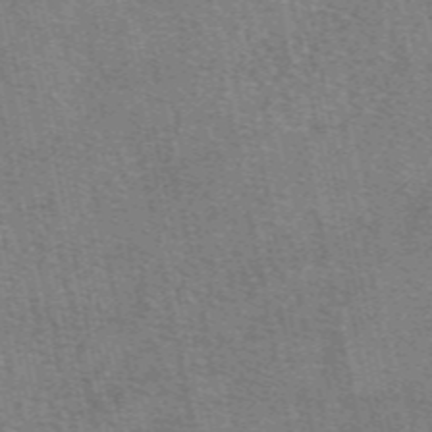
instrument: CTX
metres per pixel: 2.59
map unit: eAb
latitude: 50.1200
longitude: 107.8612
